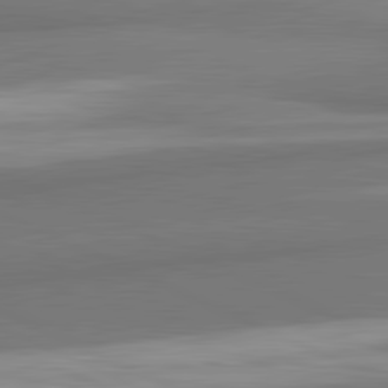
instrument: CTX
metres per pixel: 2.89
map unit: lApd
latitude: 81.9339
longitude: 173.1620
